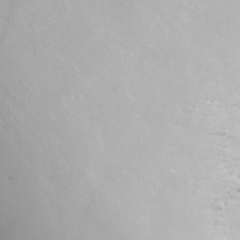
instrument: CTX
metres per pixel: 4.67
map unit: Nhu
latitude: -8.3306
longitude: -85.9717
